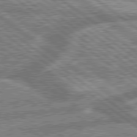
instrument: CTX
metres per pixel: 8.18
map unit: lApd
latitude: 79.6316
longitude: -168.3656
